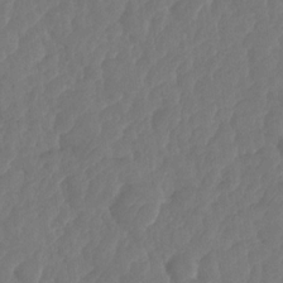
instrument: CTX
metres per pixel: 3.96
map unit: HNhu
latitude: -24.8219
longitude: 49.7667
